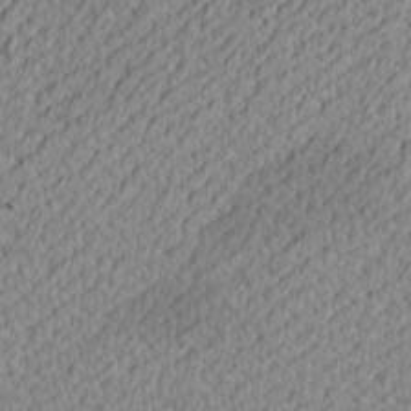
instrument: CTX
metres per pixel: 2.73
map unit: Nve
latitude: -8.9542
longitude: 173.6155
